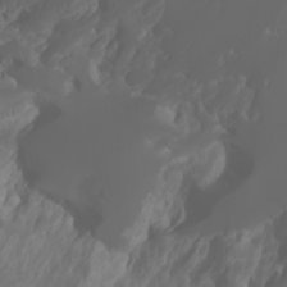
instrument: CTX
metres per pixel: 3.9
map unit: Nhu
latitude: -1.4266
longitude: -75.4049
